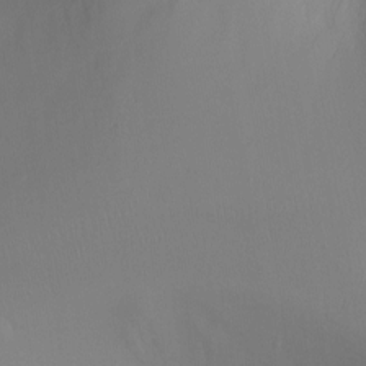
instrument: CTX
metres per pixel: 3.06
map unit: Ht
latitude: -7.4454
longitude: -23.9339
